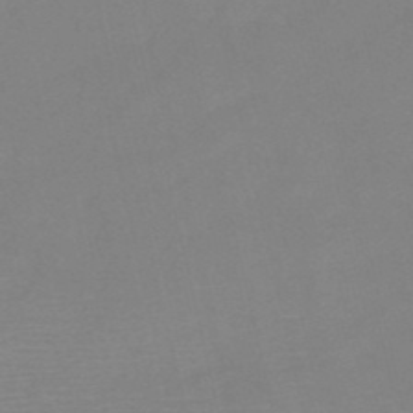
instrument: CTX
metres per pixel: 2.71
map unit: HNb
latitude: -51.2187
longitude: -46.1956
